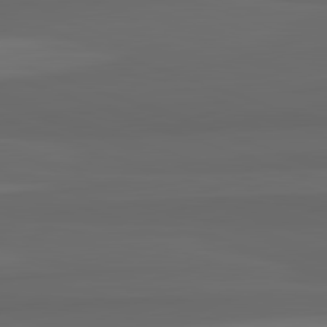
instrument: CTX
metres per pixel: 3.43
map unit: lApd
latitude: 82.8191
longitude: 159.6910
